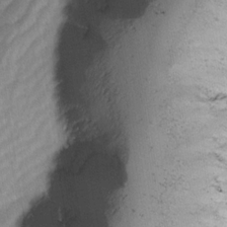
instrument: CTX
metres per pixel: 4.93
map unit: Ave
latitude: -0.8408
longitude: -113.8394
